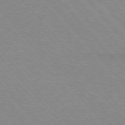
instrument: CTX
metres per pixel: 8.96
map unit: lApd
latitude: 76.2144
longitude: -86.3278
